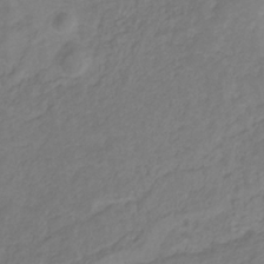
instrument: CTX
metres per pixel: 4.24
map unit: lHb
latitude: -31.1053
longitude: 65.8234
